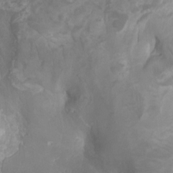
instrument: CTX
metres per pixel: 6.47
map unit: Ht
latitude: -2.2172
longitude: -17.5938
